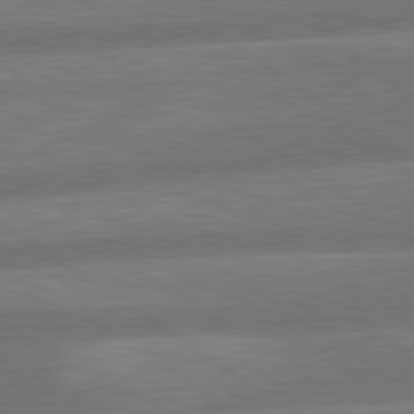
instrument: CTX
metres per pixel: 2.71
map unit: lApd
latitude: 79.8961
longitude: -164.1956
